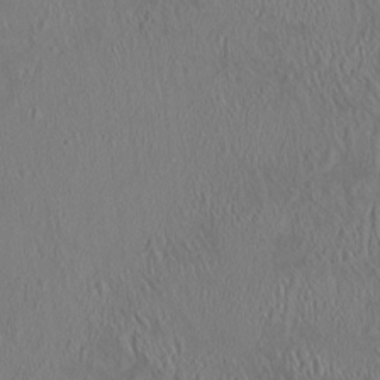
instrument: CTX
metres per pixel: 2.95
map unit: HNhu
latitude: 5.4615
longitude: 13.4077
